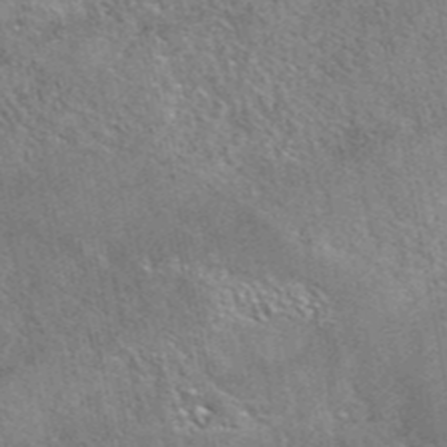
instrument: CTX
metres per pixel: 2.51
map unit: eAb
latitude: 42.5546
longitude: 105.4265
